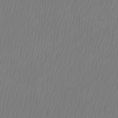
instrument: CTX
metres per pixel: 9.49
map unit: Htu
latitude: -8.8030
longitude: -74.7624
